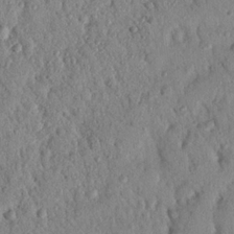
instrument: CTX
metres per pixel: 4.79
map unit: Nhu
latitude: 21.8206
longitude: -77.4426
